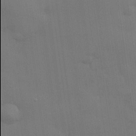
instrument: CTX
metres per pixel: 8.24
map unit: lHvf
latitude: 23.6316
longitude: 142.0094
